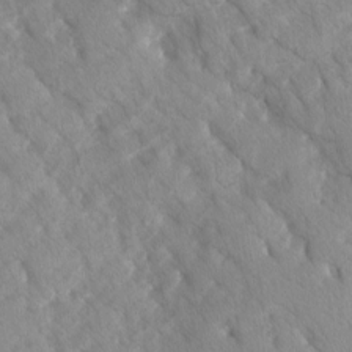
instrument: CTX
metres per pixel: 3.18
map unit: Ave
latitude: -10.7085
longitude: -118.4979
